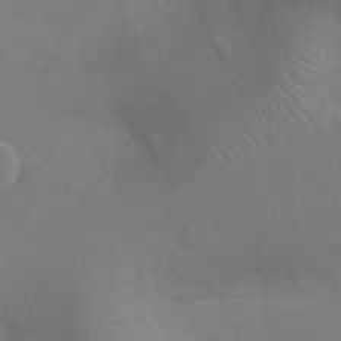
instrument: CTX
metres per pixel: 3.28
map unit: Ht
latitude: -3.5777
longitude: -18.1389
